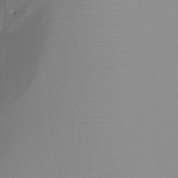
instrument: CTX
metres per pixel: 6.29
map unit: Htu
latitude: -12.7652
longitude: -48.4034
